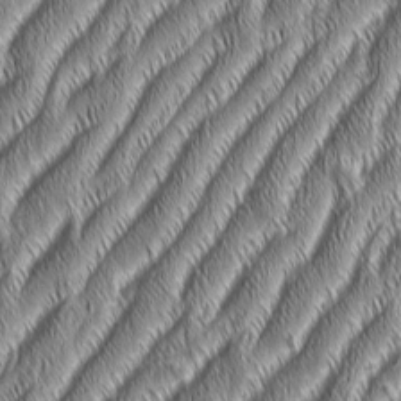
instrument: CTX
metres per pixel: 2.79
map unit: Aa
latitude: 7.0458
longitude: -131.2159
